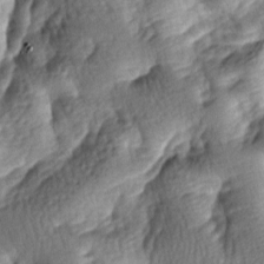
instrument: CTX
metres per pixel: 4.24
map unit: lAa
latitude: -8.1795
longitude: -126.6302
